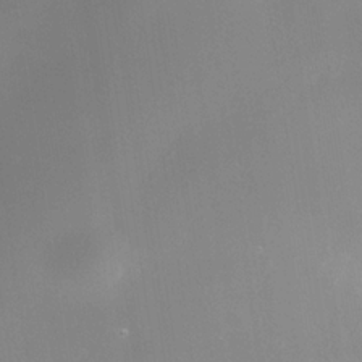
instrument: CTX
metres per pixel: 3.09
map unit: Nhe
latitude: -36.1416
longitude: -118.1200
